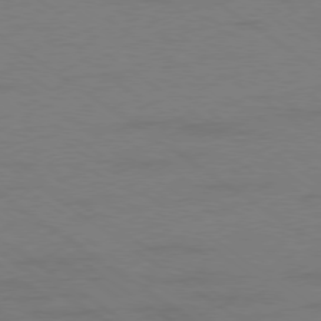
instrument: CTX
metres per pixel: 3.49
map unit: Ap
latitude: -79.2942
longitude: -53.4049
